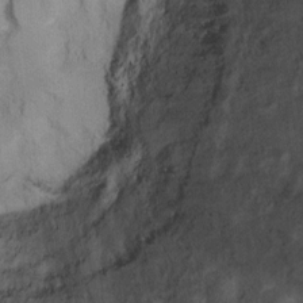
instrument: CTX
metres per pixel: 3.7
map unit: Hto
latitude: 6.7813
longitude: -37.9150
